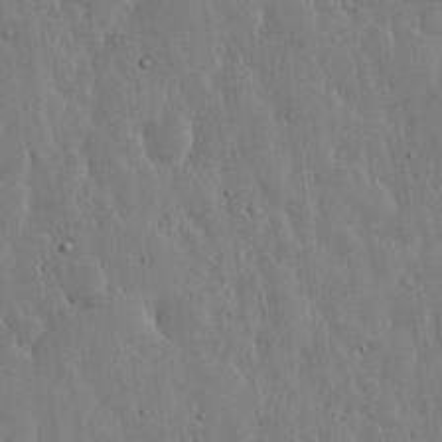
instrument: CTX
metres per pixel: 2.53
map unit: lHvf
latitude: 16.9892
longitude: -115.6315
